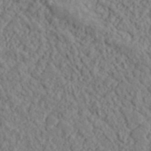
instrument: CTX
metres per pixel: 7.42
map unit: lHvf
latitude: 38.3656
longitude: -90.0822
